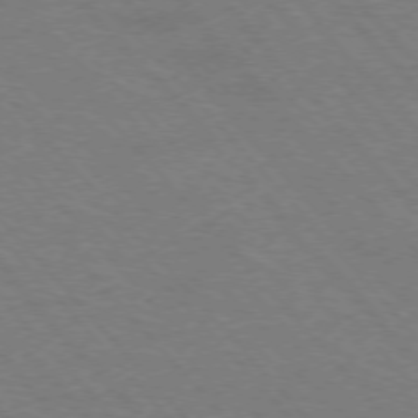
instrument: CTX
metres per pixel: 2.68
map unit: Hpe
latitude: -76.2739
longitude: -12.7435
